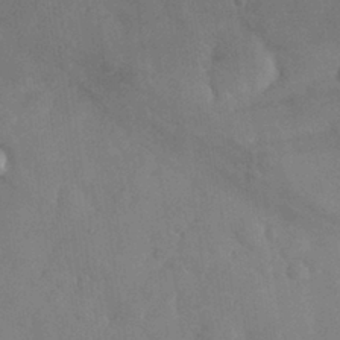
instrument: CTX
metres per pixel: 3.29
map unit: eHh
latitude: 30.4790
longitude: -72.2145
